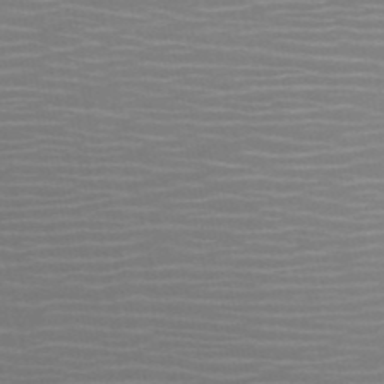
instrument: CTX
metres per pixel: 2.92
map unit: HNb
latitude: -51.2187
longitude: -47.4427
